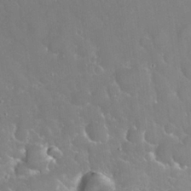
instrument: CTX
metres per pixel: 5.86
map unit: eHh
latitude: 24.7435
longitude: -63.1970
